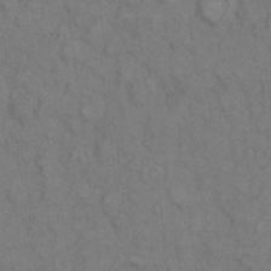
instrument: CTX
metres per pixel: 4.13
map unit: eHh
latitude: 7.7072
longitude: -63.0270
